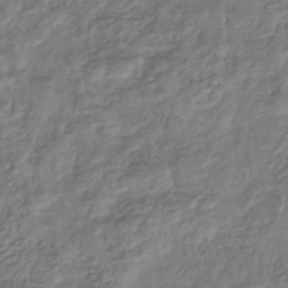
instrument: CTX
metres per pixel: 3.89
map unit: eHb
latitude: -34.8975
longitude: 80.1228
